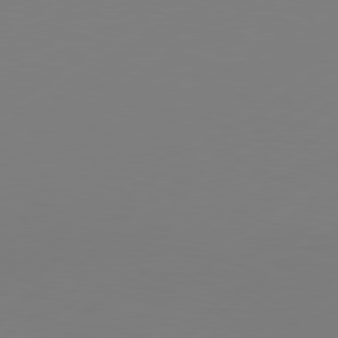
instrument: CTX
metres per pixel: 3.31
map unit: Hpe
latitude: 78.2523
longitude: -128.3845
